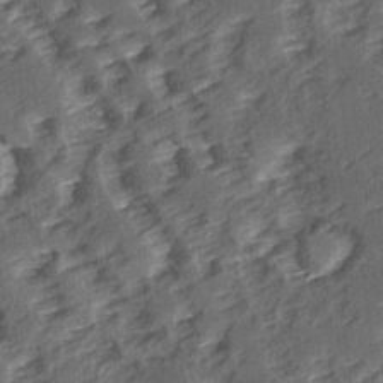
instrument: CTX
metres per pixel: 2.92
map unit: Ave
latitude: 15.1781
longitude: -104.1389
